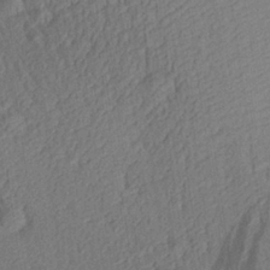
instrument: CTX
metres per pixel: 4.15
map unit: Aa
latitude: 28.9513
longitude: -139.8583
